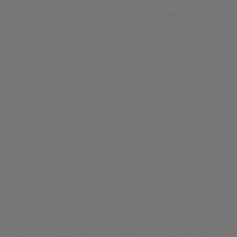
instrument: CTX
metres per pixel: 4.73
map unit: Hpe
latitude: 74.8380
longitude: -124.4790
